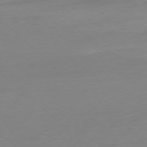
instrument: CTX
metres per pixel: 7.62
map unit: Ap
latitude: -78.0850
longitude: -67.3670
